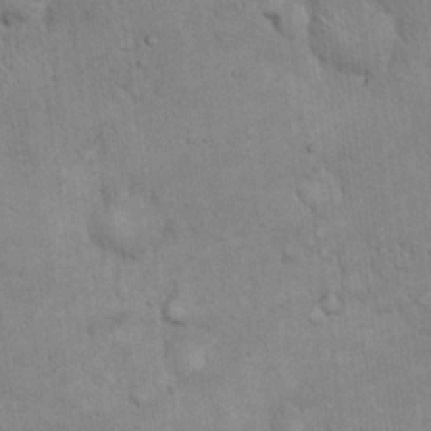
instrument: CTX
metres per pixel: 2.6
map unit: eHh
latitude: 18.9136
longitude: -61.3292
